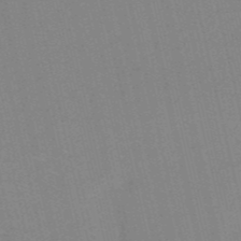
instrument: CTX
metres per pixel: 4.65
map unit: HNb
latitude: -52.3495
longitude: -44.7435
